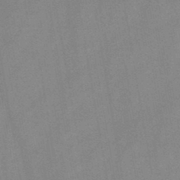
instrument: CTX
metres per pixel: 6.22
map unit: HNb
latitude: -45.6155
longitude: -37.9339
